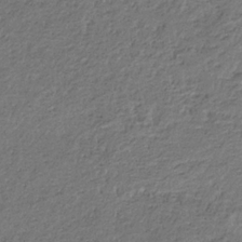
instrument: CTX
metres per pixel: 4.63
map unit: eHb
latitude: -30.1983
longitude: 68.6329
